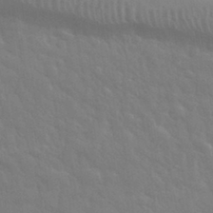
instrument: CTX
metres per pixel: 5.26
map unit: eHh
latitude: 32.4790
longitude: -70.3089
